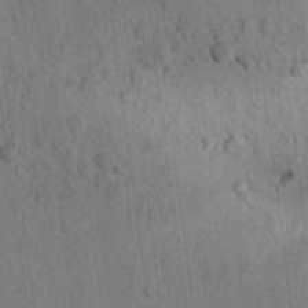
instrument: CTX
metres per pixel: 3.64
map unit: lAvf
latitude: 7.7639
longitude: 165.4833
